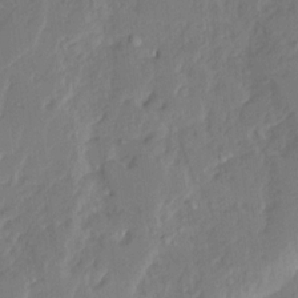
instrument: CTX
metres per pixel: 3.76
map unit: Ave
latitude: 15.3104
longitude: -138.0633
